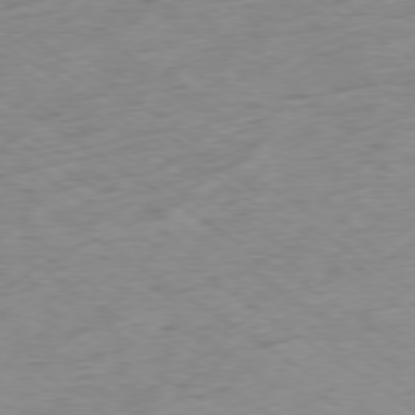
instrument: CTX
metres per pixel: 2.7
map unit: Hpe
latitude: -78.7085
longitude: -16.4223
